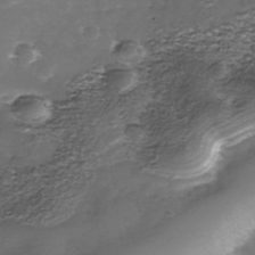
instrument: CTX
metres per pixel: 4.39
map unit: Nhe
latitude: -39.3321
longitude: -116.4412
